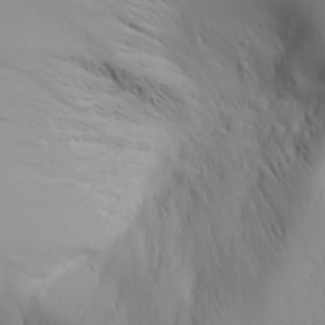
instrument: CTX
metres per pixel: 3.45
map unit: Aa
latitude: 29.8016
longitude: -133.2915
